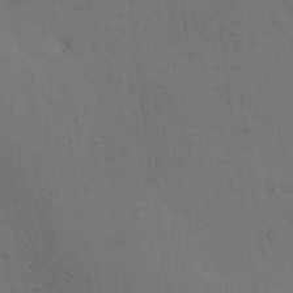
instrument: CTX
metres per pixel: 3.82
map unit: lAa
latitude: 12.4790
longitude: -108.2711
